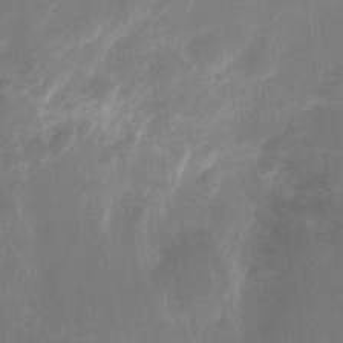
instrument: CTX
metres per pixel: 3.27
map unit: eHh
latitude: 8.5735
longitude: -71.1970
